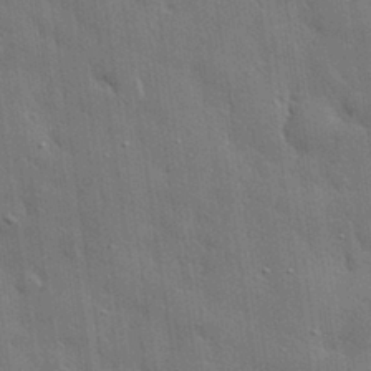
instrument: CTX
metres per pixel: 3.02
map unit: eHh
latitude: 30.8002
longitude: -78.9514
